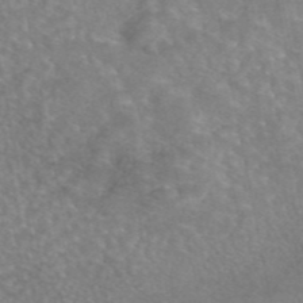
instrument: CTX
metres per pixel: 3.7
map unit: eAb
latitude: 45.3481
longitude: 107.7856
